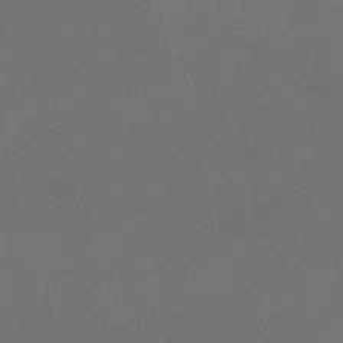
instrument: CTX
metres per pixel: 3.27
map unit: HNb
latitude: -47.9556
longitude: -40.2900
